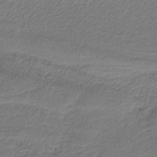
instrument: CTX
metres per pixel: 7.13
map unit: HNb
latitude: -35.1053
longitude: 58.8407
